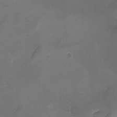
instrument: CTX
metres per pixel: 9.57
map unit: Ave
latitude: -7.3509
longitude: -121.9528
